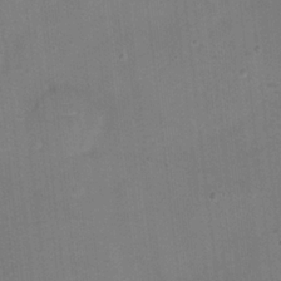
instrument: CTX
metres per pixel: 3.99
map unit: Hto
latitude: 17.2348
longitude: -39.0458
